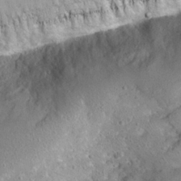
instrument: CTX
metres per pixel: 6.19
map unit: Hto
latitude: 22.8002
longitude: -48.6302
